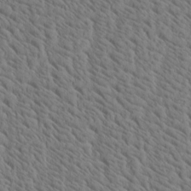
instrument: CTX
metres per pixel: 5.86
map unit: Htu
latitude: -3.3509
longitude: 170.5385
